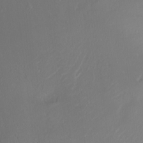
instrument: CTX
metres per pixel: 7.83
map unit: Ht
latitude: 0.4223
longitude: -44.9136
